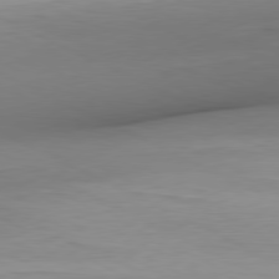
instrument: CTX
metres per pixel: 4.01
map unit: Ap
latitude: -81.3699
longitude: -95.1970
